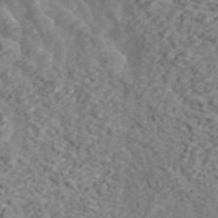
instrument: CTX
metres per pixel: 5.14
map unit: ANa
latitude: 45.8394
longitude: 23.0865
